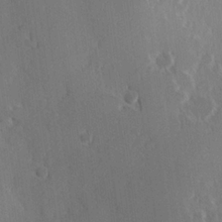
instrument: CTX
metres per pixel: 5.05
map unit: Hve
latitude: 23.3293
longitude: 146.7841
